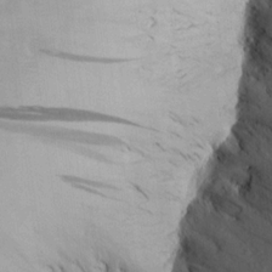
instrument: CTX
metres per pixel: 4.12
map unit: Aa
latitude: 16.6679
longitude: -144.2522
